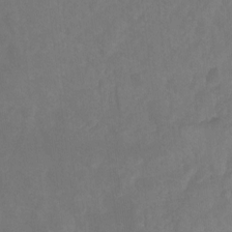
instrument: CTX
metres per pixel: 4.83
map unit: Hto
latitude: -7.7855
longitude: -39.6127
